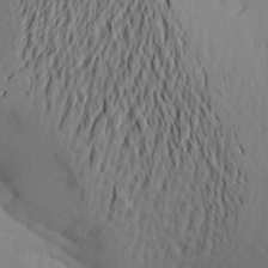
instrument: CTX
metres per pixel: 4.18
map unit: Aa
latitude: 20.6302
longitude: -145.4048
